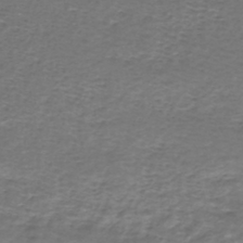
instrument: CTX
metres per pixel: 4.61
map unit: HNhu
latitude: -43.5777
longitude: 101.1053
